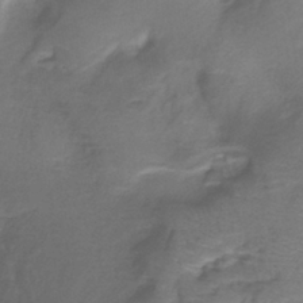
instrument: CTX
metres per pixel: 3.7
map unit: lHb
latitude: -38.5952
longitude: 60.9353
